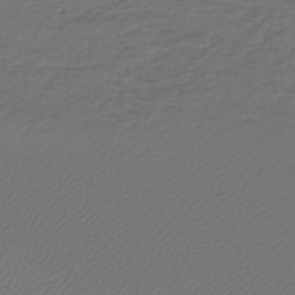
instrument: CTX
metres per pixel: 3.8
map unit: lHb
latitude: -43.6154
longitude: 61.6533
